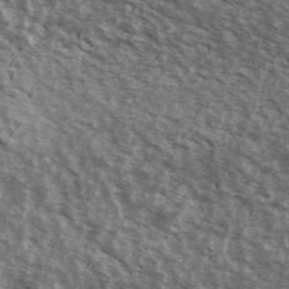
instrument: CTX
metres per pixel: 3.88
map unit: Ave
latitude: 39.7450
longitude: -108.5356
